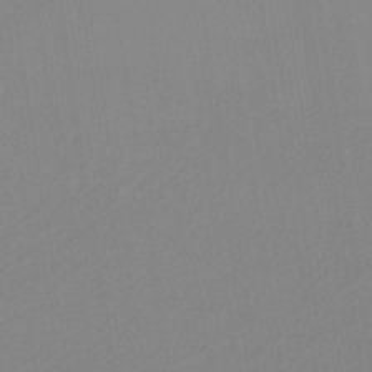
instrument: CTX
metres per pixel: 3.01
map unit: HNb
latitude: -35.1809
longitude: 56.9730
